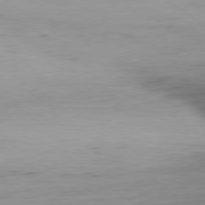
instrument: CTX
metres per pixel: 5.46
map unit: Ap
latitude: -78.9919
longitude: -78.1389
